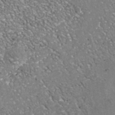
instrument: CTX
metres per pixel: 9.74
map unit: Nhu
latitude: -38.4251
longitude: -80.3278
